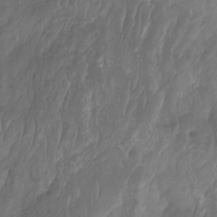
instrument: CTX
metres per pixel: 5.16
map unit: Aa
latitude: -8.0850
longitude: -77.7071
